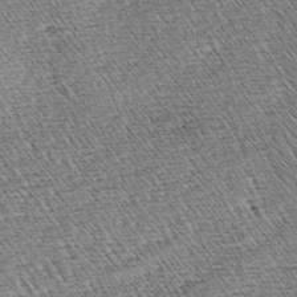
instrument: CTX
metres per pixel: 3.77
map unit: lAa
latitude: -3.4643
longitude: -122.4034
